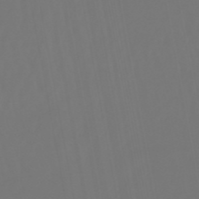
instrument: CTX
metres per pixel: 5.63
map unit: eHb
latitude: -49.8423
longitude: 84.5762
